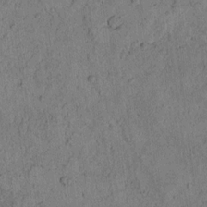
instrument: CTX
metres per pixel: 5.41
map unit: lAvf
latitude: 4.0255
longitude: 158.6896
